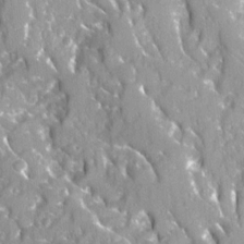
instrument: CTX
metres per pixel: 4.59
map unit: Ave
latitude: 16.0255
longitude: -131.1215
